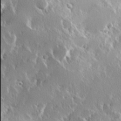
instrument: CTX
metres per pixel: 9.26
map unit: Hve
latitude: 23.7638
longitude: 146.0094
